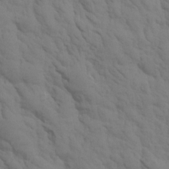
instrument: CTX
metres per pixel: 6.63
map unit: Aa
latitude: 17.4049
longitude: -145.7827
